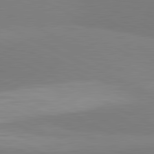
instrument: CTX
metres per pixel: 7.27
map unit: lApd
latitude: 81.5938
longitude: 158.2172
